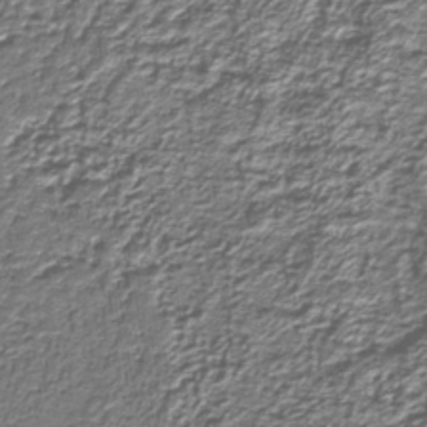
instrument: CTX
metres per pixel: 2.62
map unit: eAb
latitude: -39.4832
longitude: 51.4265
